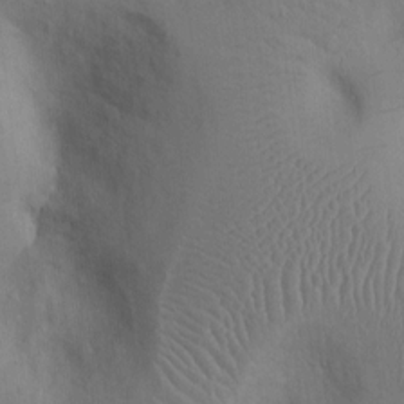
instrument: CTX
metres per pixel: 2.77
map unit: Ht
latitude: 0.1766
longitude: -13.4049
